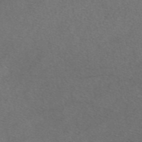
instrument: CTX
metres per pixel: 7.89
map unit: eAb
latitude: 48.1956
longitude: 107.5399
